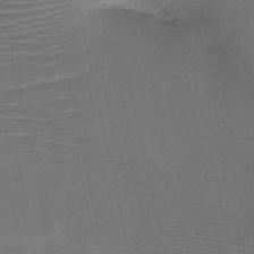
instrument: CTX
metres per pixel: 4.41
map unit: HNb
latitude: -47.0108
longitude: -41.2725
